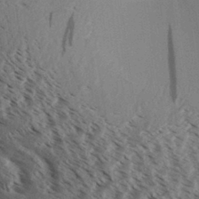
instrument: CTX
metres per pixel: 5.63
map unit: Aa
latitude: 32.3845
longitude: -138.3656
